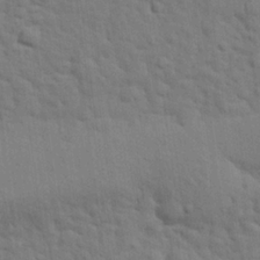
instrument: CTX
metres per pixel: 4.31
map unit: eHh
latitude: 24.8380
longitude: -79.3482
